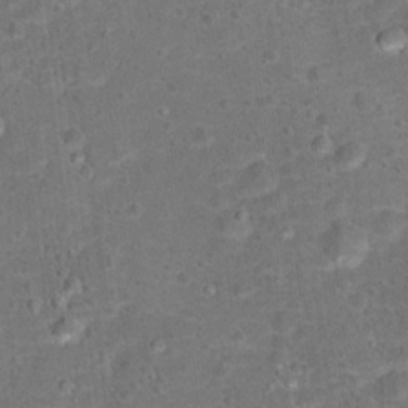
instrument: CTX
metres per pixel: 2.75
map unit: Hto
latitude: 17.1781
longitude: -42.3656
